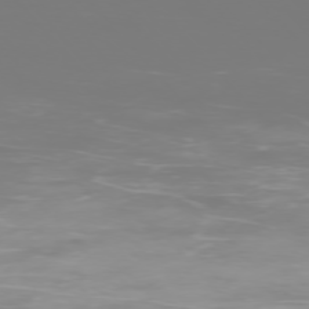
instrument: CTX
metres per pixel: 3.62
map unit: Ap
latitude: -76.6707
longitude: -73.8773
